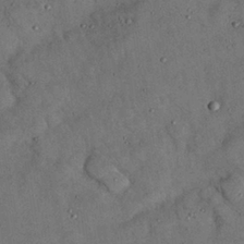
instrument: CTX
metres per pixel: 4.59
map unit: Nhu
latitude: 27.2537
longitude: -70.7435
